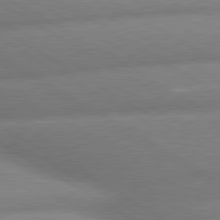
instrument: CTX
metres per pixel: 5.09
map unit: lApd
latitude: 80.1389
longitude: -162.9325
